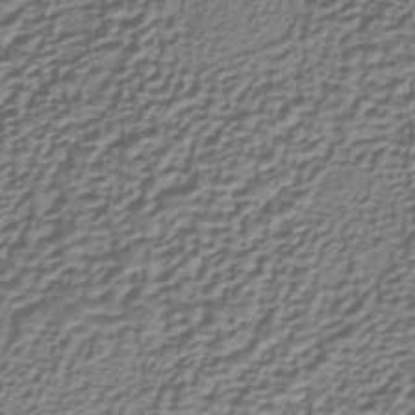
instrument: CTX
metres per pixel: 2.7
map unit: lHb
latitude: -36.5195
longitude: 59.2564
